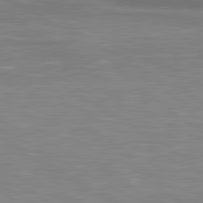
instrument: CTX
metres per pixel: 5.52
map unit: lApd
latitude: 80.9892
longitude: -172.6868
